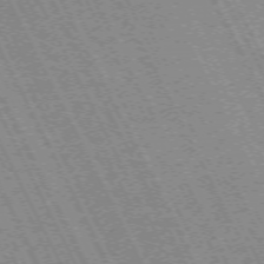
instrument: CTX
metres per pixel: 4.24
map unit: Hpe
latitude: -71.2187
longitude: 14.3118
